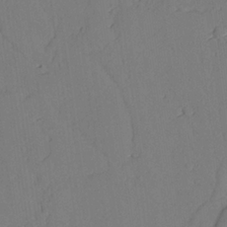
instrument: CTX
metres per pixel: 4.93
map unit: lAvf
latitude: 26.4223
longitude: -111.1214
